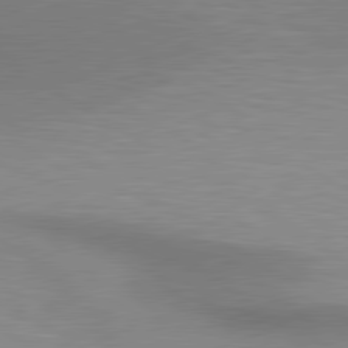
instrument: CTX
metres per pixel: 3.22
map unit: lApd
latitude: 80.5357
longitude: 131.2943
